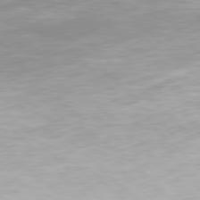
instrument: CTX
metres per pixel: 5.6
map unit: Hpe
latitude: 77.7071
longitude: -167.9339
